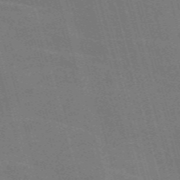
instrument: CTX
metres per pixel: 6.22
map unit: Nve
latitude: -59.0675
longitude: 62.7274
